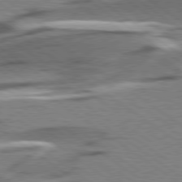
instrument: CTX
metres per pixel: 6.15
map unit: lApd
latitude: 78.9892
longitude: -51.7638
